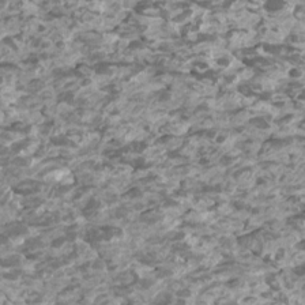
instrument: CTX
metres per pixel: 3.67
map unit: Htu
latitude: 2.5168
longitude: -20.4979
